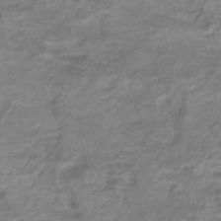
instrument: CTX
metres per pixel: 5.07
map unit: Nhe
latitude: -48.1795
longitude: -171.4615
